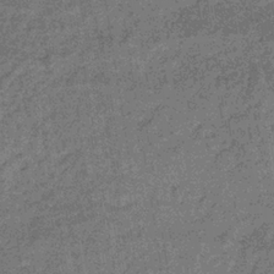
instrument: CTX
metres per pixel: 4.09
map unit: lHb
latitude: -35.8800
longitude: 65.5777
